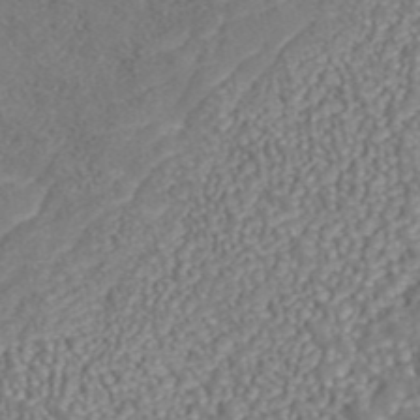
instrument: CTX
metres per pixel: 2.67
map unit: ANa
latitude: 44.0255
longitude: 36.9919
